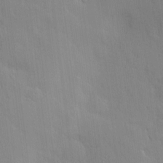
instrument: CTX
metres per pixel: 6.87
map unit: Hve
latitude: -11.2754
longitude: 175.8422
